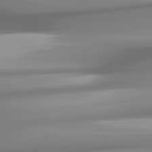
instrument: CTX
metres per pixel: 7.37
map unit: lApd
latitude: 81.9150
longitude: -168.5168
